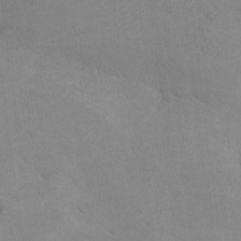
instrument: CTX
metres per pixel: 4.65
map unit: lHvf
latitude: -12.7274
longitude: -101.6694
